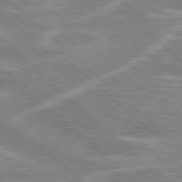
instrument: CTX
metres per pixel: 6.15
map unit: Hpe
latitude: 78.1200
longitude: -157.2348
